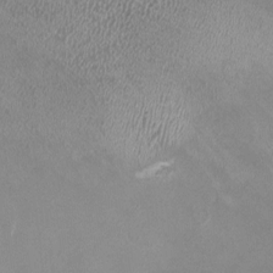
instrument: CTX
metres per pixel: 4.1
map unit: HNhu
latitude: -0.1984
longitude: -2.4979
